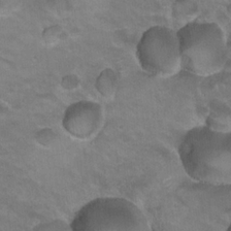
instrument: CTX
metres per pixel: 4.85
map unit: Hto
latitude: 20.0633
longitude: -32.4979
